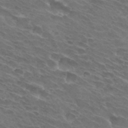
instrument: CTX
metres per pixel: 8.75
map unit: Hto
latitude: 32.1767
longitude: -43.8961
